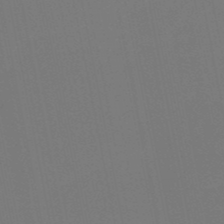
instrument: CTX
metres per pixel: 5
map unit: eHb
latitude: -50.4440
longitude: 69.1053
